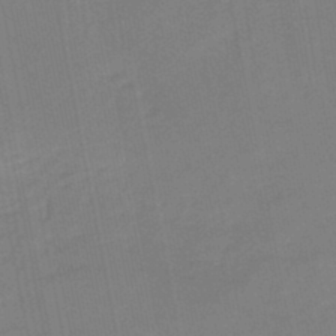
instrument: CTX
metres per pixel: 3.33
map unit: eHb
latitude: -45.0675
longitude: 87.4077
